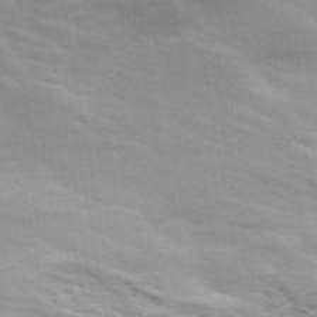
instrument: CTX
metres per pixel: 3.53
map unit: ANa
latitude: 45.2159
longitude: 26.1794
